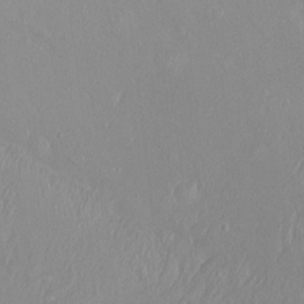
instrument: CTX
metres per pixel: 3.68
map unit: Ht
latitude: -15.2376
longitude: -43.9339
